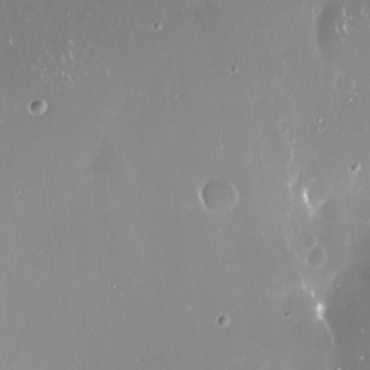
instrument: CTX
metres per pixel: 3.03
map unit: Nve
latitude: -18.2362
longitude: -60.2333
